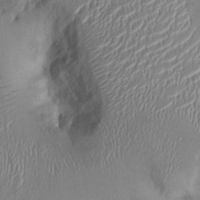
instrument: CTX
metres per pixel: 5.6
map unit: Ht
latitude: -0.9164
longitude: -13.6127
